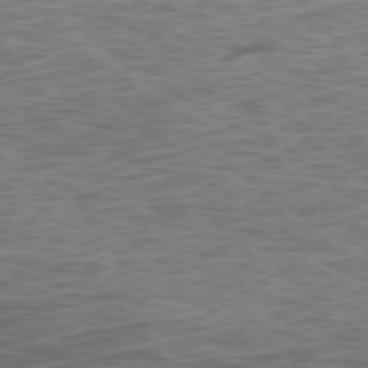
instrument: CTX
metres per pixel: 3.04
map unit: Ap
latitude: -78.6518
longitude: -75.3860
